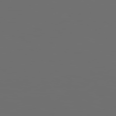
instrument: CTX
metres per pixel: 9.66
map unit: Hpe
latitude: 78.5357
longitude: 176.1039
